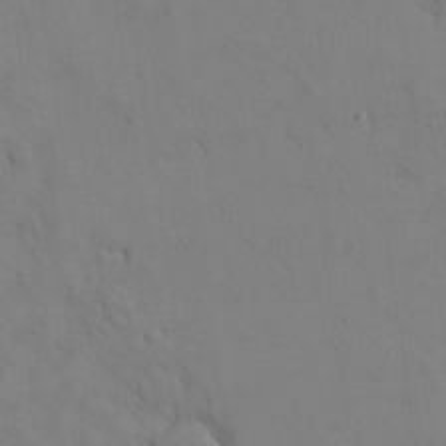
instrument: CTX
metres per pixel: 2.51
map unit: Nhu
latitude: 28.2900
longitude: -72.7058
